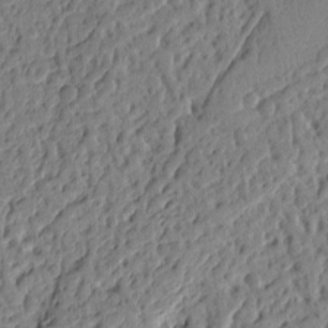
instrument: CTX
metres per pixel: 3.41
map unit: Ht
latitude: 10.4979
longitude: -77.8961
